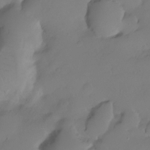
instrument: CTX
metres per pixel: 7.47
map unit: Ht
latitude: -7.2376
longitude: -29.8772
